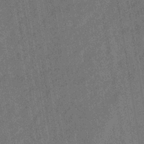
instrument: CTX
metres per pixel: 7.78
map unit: eHb
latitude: -34.9164
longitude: 80.7086
